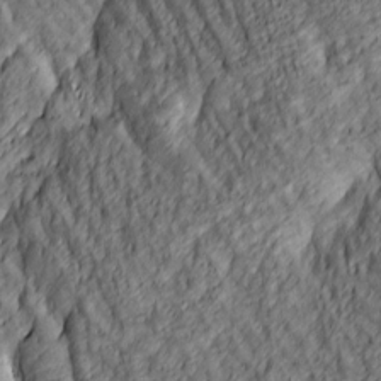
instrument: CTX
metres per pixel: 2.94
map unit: lAa
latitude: 4.6868
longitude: -116.5924
